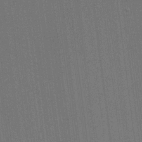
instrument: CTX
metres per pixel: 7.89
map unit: HNhu
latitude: 13.7450
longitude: 14.4062
